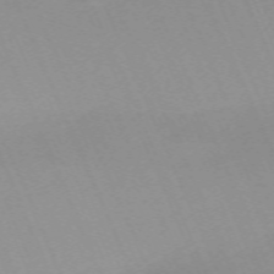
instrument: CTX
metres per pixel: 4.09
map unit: Nhu
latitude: -67.3510
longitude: 39.0864
